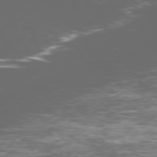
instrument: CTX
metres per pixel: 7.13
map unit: Ap
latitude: -76.4440
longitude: -69.4616
